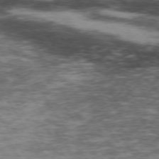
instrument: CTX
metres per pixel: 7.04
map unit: Hpe
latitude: 74.1011
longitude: -142.0822
